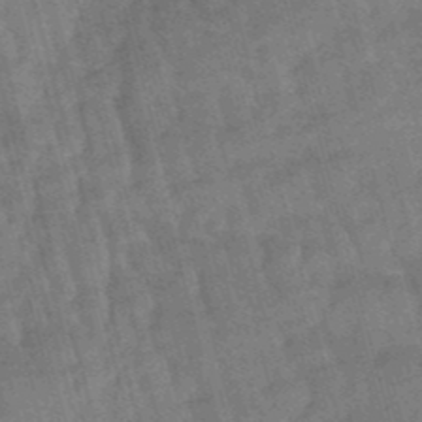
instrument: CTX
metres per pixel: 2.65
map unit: lHb
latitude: -49.1054
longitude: 76.7085
